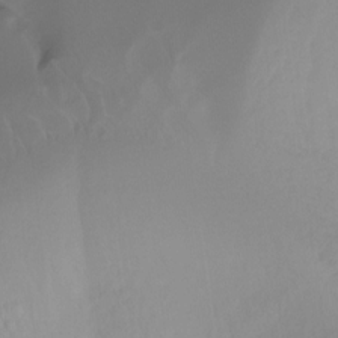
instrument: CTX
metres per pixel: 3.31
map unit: Ht
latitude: -15.5777
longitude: -45.6316
